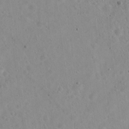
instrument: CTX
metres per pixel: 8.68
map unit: Hto
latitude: 21.7261
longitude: -54.1767
